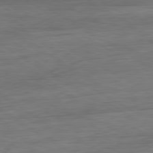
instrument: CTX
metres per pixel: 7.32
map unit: Ap
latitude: -81.2565
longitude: -78.9325
